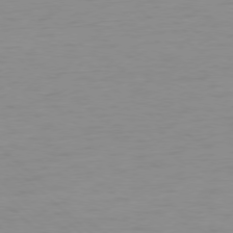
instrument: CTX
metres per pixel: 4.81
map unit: Ap
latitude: -77.7478
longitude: -77.2537
